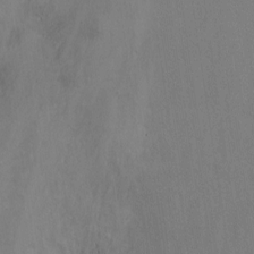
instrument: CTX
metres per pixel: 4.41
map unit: Nhu
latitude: -13.3888
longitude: -40.3467
